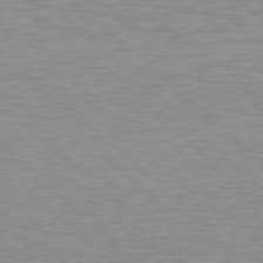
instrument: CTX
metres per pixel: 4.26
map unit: Hpe
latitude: 77.8961
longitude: -173.3670
